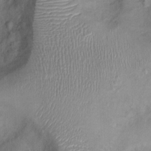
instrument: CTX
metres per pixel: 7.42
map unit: Ht
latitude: -2.5006
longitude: -15.1970
